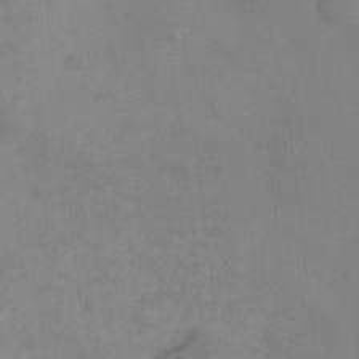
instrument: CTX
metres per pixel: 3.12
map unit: Ht
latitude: -10.8786
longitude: -39.1403
